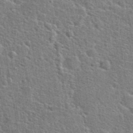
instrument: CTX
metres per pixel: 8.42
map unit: Hto
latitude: 23.6883
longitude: -48.4790
